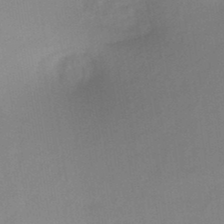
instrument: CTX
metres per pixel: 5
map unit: HNb
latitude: -46.2928
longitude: -39.2348
